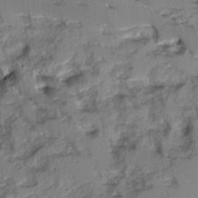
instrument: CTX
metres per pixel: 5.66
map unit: Ave
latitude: 0.4412
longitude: -110.3090
